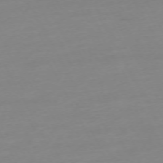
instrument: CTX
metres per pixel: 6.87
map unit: Ap
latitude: -73.3509
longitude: -69.4616
